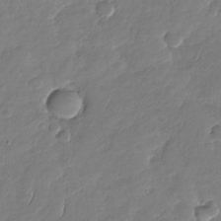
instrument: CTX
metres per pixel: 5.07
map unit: Nhu
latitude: -29.2187
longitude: -61.8016
